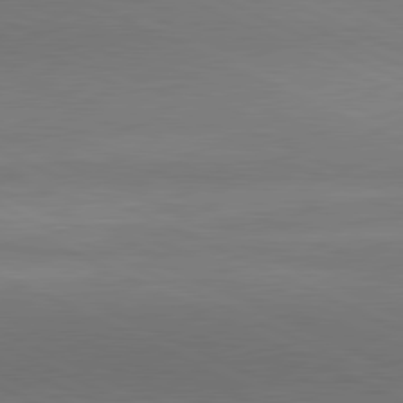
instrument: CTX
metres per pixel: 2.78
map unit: lApd
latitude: 81.1214
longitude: 144.3117
